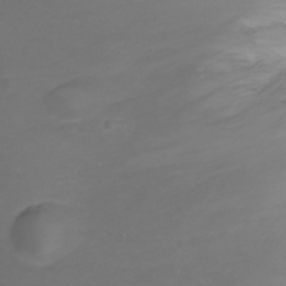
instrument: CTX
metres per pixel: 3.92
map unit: Ht
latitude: -7.9367
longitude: -20.4034
